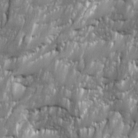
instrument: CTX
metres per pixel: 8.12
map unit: Ave
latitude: 16.0822
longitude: -134.8002
